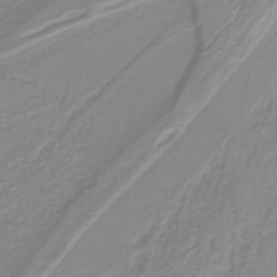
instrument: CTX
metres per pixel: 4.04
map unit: lHb
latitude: -40.5951
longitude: 52.0661
